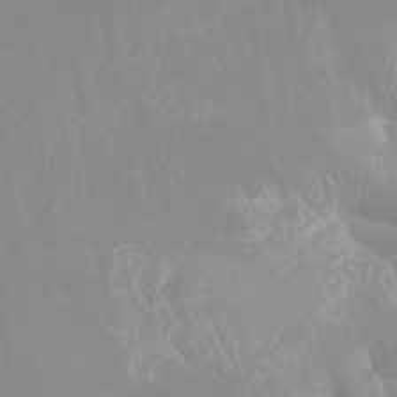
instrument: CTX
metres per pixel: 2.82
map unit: Htu
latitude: -4.4629
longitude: -88.2712
